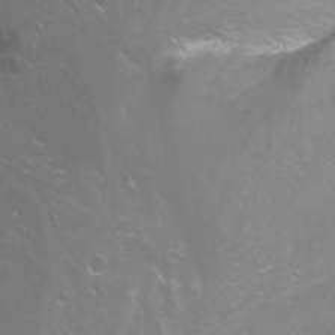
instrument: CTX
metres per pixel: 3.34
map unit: Nhu
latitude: -11.8800
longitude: -63.3482
